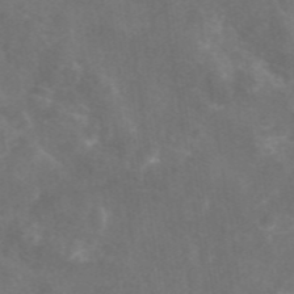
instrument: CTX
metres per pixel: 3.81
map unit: eAb
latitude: 46.7058
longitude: 126.7085
